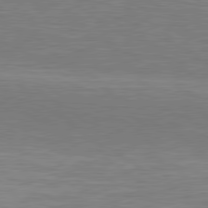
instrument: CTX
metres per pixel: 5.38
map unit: Hpe
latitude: 79.5749
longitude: -126.3845
